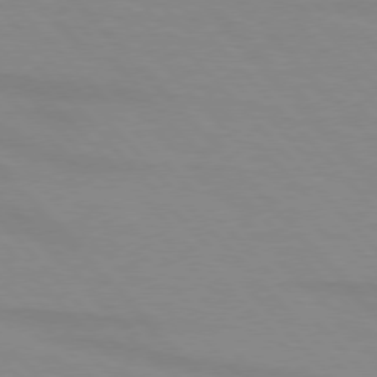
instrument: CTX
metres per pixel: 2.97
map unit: lApd
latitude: 76.1955
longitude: -84.8002
